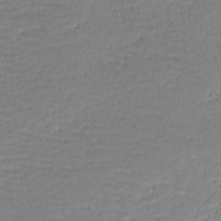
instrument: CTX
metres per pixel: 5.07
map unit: lHb
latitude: -44.2928
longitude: 58.5573
